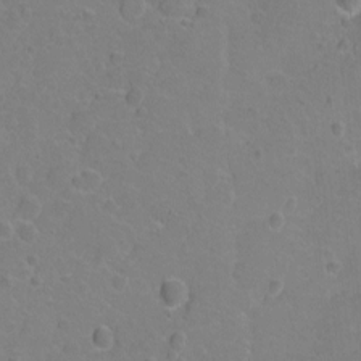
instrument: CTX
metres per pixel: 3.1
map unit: Hto
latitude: 2.4601
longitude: -33.1970
